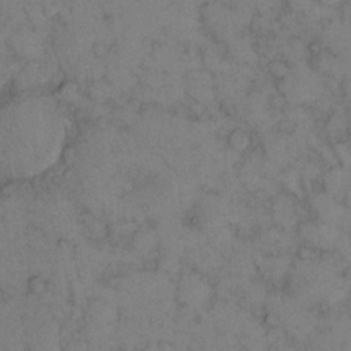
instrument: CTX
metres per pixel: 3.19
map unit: eHh
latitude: 13.6316
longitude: -63.4049
